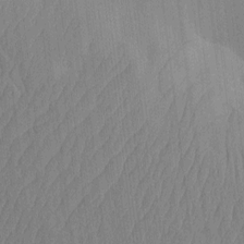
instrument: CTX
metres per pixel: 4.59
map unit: eHh
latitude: -3.8611
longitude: 14.5763
